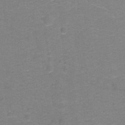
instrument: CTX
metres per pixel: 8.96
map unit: Hto
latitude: -0.7841
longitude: -34.2900
